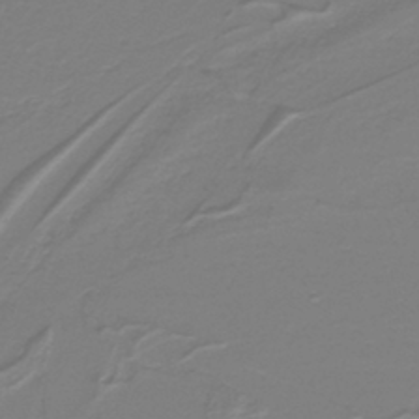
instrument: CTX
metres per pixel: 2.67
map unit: lHb
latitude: -40.9919
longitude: 52.2172
